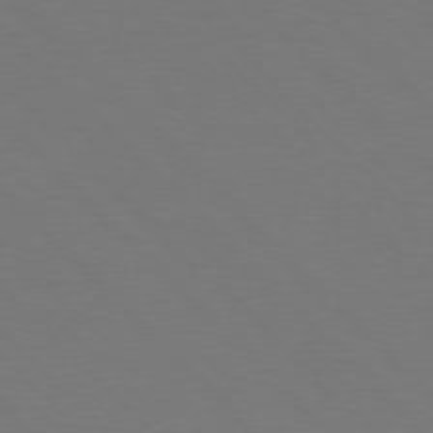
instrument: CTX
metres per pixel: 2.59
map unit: Hpe
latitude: 77.3859
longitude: -169.7261
